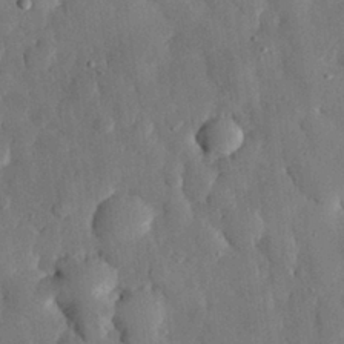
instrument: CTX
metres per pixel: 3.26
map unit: eHh
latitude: 28.7813
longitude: -79.8206
